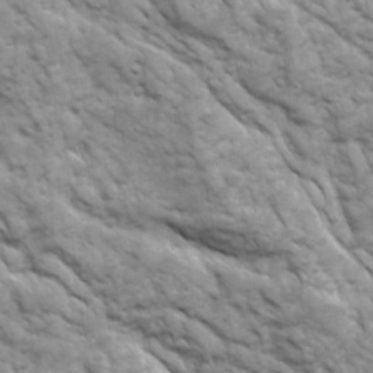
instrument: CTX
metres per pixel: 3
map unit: Ave
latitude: 16.7624
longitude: -132.1578
